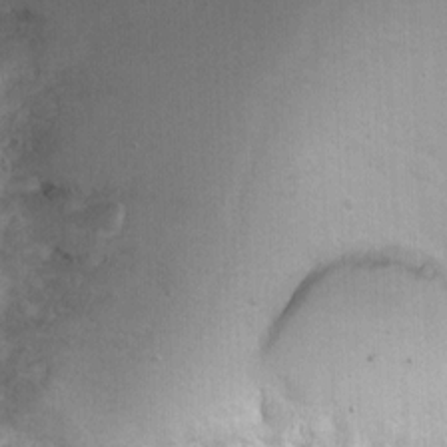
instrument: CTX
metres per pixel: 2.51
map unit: Ht
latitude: 3.1970
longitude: -34.8758
